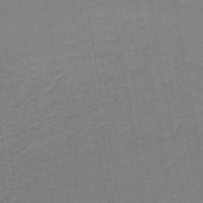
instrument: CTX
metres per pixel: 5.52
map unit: HNb
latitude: -45.6344
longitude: 52.0850
